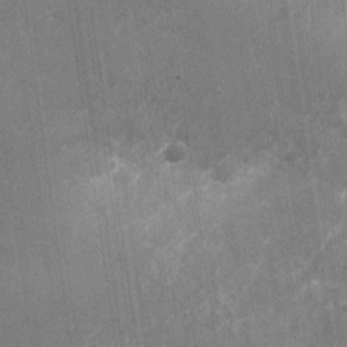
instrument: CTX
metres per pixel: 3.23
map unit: Nhu
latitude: -28.0850
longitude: -74.7813
